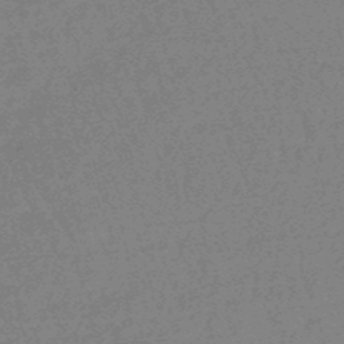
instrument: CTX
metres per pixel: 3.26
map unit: eHb
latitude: -48.5574
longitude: 87.0675
